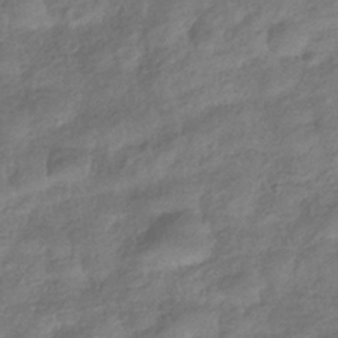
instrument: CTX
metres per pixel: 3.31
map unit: eHb
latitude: -38.8597
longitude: 81.1431
